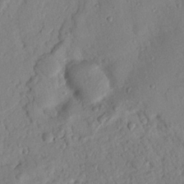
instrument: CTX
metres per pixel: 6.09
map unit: Nhu
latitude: 20.1578
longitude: -77.2348
